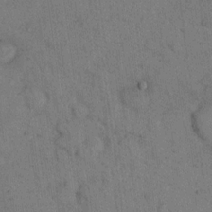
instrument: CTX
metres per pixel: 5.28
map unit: eHh
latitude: 15.8584
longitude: -63.3293
